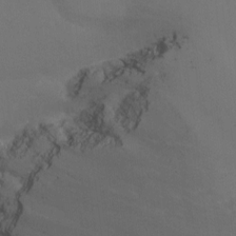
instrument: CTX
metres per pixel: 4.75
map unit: Nhu
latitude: -9.0297
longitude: -79.9906
